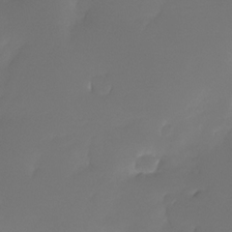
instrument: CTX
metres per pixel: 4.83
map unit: Nhe
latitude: -33.5777
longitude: -117.0836
